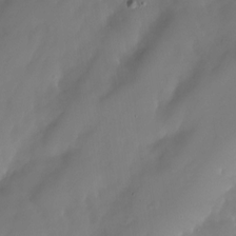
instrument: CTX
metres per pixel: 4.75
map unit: HNhu
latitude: -23.8612
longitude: 50.9731
